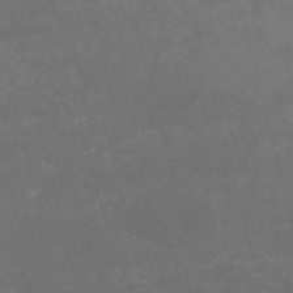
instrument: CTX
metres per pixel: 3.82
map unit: HNb
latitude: -54.3684
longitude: -35.9339
